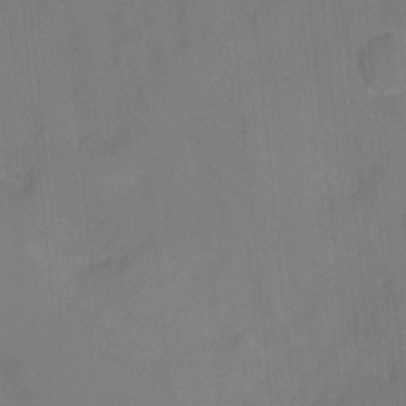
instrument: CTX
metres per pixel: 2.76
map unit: Nhu
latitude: -11.6911
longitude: -47.0459
